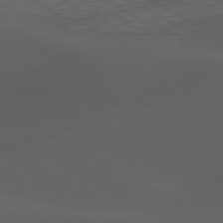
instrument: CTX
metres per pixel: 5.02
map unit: lApd
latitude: 80.3089
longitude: -88.1200
